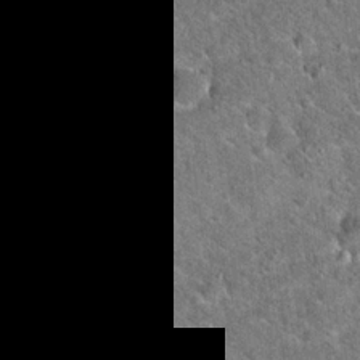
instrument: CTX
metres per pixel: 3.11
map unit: Hto
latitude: 19.5182
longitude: -50.3656
